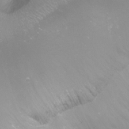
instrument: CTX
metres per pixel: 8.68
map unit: Aa
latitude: -8.0094
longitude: -71.7827
